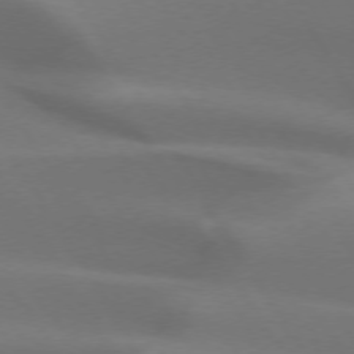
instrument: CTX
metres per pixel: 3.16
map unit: lApd
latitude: 73.0459
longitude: -50.6112
